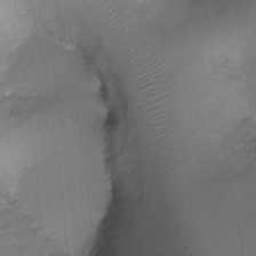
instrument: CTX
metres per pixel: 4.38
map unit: Ht
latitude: -18.3117
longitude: -44.6490
